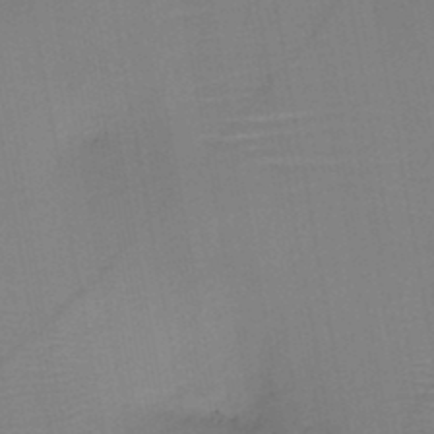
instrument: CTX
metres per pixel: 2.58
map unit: HNb
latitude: -45.9178
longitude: -40.6112
